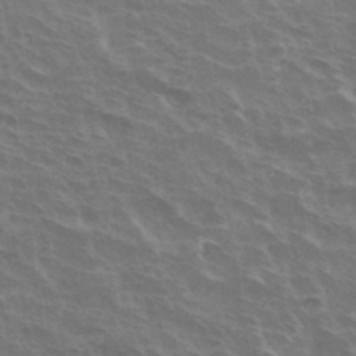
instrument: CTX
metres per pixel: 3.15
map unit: Hto
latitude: 34.0255
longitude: -40.7813
